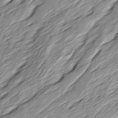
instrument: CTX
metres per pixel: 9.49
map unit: Ave
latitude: 15.5183
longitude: -136.9703
